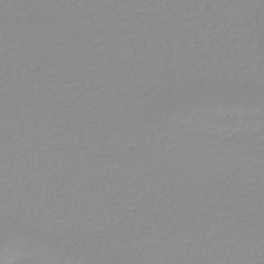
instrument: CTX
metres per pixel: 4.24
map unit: lHb
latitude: -48.0850
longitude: 69.2564
